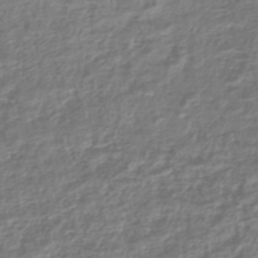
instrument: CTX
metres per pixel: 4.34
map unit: HNhu
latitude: -44.9164
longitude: 99.8422
